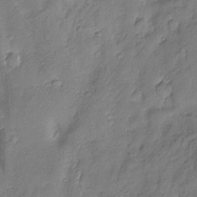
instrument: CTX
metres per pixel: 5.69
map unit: Nhu
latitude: -7.5966
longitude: -152.3467
